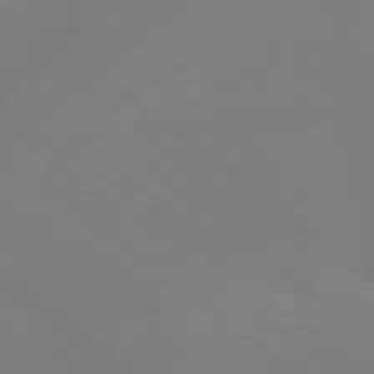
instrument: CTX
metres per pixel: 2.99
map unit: Hpe
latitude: 79.0459
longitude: -148.1011
